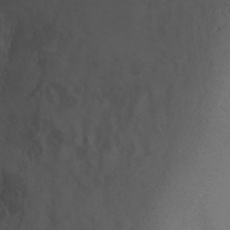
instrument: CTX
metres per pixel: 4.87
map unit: Ht
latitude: 2.1766
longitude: -26.0633
